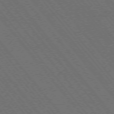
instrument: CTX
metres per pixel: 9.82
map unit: Hpe
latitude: -76.0094
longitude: -16.9325
